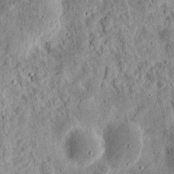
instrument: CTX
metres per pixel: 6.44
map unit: eHh
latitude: 12.5735
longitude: -73.8584
